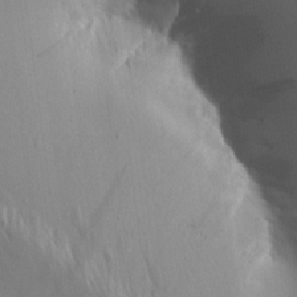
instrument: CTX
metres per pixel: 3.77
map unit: Aa
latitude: 13.2159
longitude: -143.2915
